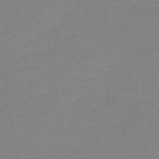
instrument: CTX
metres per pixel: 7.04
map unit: HNb
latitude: -46.3684
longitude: -35.7260
